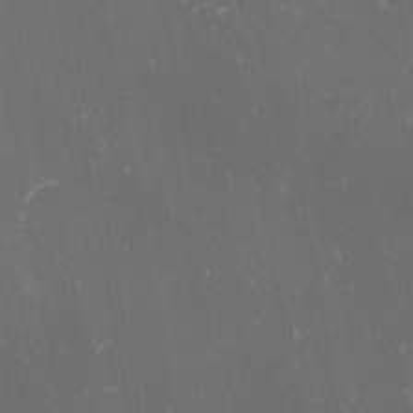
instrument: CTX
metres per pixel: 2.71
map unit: eHh
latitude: -1.8990
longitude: -81.1592
